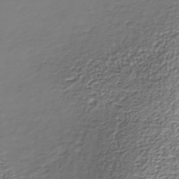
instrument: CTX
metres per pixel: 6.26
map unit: Nhe
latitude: -37.2942
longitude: -86.5546
